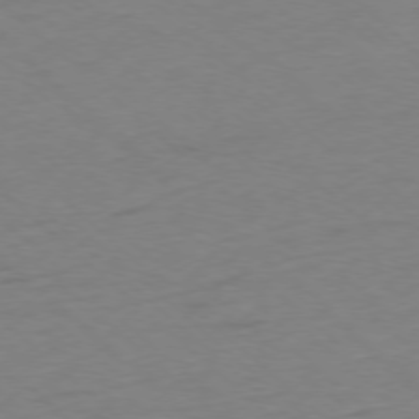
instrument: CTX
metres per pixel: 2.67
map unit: Ap
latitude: -76.8597
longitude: -77.0647
